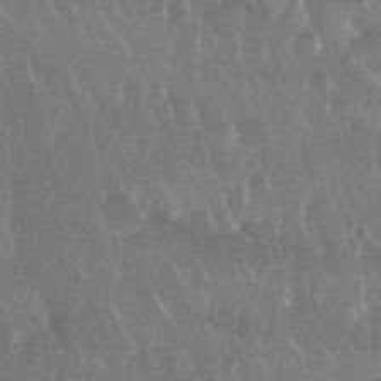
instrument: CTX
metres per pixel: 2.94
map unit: Nhu
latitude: 29.5938
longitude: -56.8191
